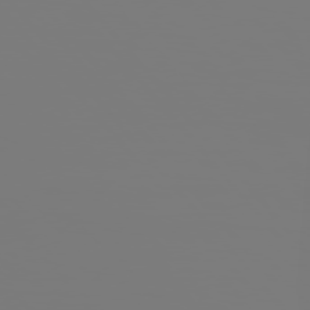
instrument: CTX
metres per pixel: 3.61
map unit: Hpe
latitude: 76.0255
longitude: -127.5371
